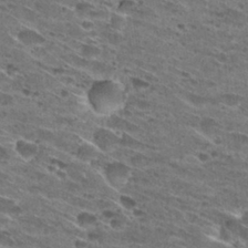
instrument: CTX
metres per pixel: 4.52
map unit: Hto
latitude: 29.3104
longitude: -45.6316
